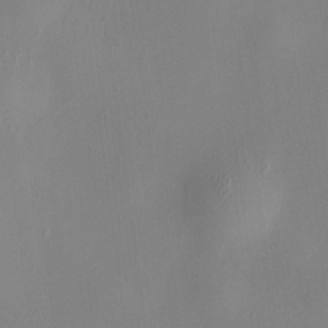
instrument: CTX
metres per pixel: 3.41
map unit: HNhu
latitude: 8.1389
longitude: 12.7841
